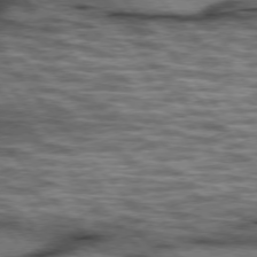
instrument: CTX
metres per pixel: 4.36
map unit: lApd
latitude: 75.9150
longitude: -49.3293
